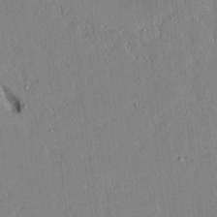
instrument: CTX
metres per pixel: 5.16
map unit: Aa
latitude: 16.5924
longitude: -148.4223
